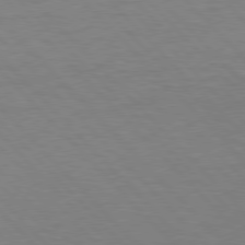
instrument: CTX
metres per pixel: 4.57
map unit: lApd
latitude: 77.0269
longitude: -59.4238
